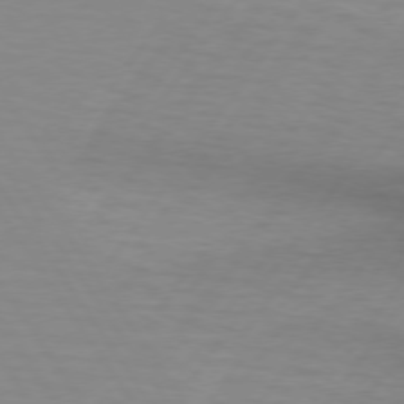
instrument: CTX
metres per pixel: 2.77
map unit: lApd
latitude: 74.1767
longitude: -78.8947
